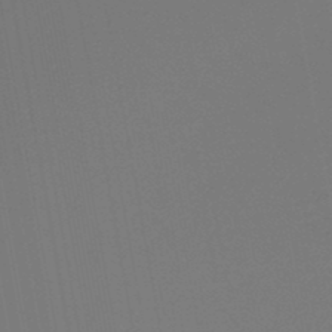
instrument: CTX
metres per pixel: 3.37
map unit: lHb
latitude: -46.8219
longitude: 74.8219
